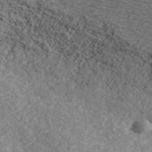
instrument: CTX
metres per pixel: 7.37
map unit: ANa
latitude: 41.8394
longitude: 29.0109
